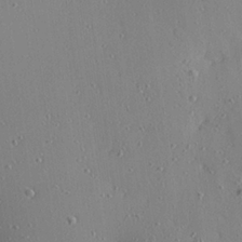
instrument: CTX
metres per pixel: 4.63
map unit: Aa
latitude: 22.5735
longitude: -140.4601
